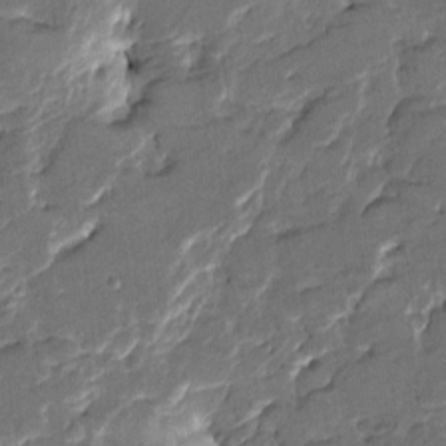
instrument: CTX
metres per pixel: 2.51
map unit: HNhu
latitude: 4.8380
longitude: -5.8583
